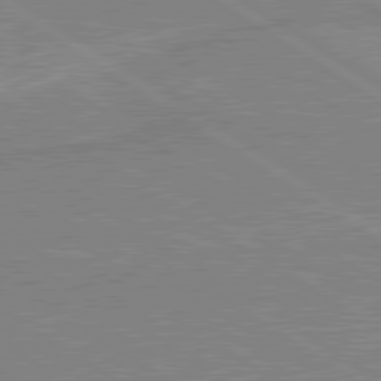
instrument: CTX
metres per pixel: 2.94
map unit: lApd
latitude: 80.1956
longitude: 170.2551
